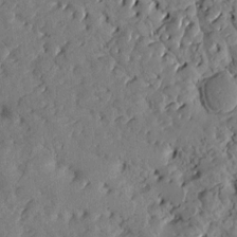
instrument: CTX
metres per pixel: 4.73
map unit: Htu
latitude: 0.6301
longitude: 179.6910
